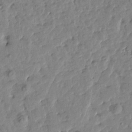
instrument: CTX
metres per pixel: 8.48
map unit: Htu
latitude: 1.3292
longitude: 179.9178
